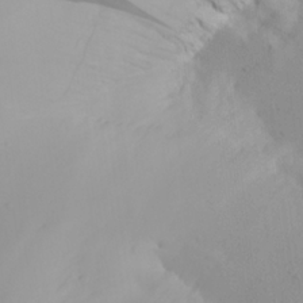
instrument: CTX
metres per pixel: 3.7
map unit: Aa
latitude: 22.4223
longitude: -145.8772
